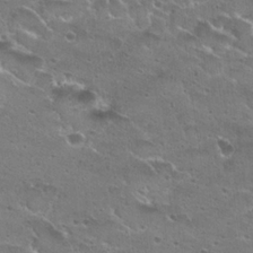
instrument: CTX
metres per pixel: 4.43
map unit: Hto
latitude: 22.6301
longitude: -41.6127
